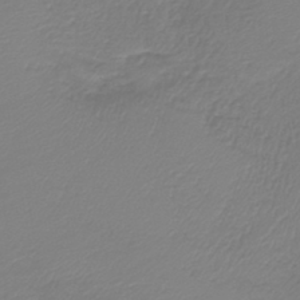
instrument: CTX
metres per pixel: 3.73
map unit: lHb
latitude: -42.2361
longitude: 76.9164
